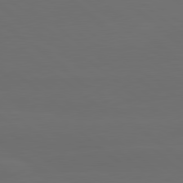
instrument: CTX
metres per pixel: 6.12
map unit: lApd
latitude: 80.2145
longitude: -115.1403
